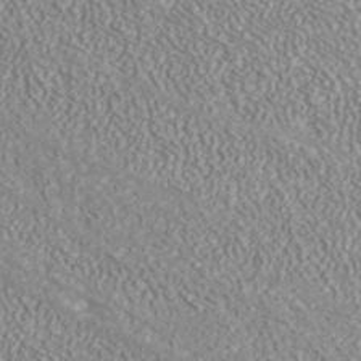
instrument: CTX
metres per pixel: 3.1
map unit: ANa
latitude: 41.8772
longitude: 28.6141
